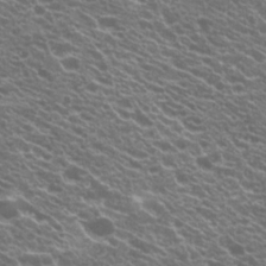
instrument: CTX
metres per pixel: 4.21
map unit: Hto
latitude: 20.8569
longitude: -35.1592
